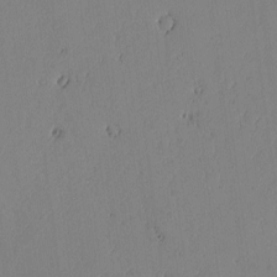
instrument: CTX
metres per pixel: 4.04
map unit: lAvf
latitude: -2.0472
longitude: -106.3089
